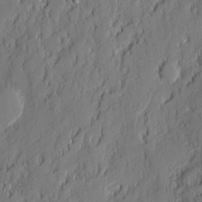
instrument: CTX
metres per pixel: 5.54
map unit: eHh
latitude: 5.8583
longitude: -76.4034
